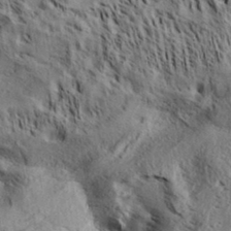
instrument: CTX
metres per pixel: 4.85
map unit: Aa
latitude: 33.1781
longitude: -137.3482
